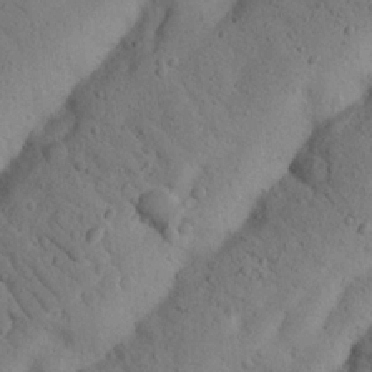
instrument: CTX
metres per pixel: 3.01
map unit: Nhu
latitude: 21.2348
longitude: -74.8002
